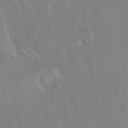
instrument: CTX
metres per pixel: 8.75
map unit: Hto
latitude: 17.8017
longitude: -58.0444
